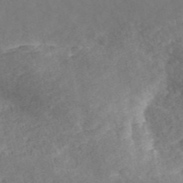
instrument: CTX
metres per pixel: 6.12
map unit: ANa
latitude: 46.9325
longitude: 50.1606
